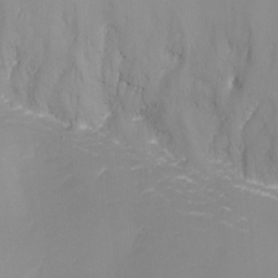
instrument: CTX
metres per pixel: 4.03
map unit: Nhu
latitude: -9.6155
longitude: -77.7260
